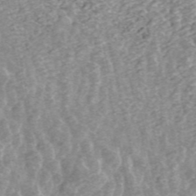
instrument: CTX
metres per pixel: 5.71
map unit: ANa
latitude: 45.4615
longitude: 29.3888
